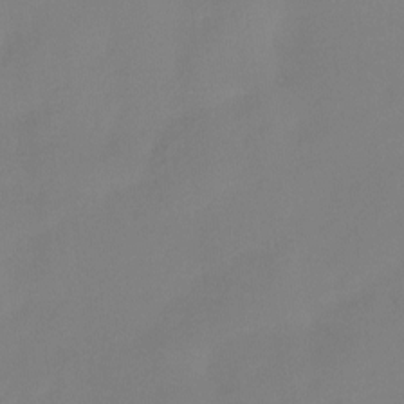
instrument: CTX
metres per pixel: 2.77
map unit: Htu
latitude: -13.3510
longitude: -49.2348
